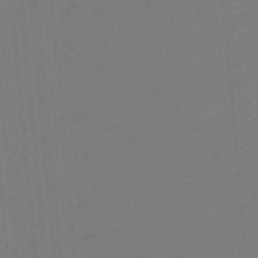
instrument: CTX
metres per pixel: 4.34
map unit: lHb
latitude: -49.3888
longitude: 83.3887
